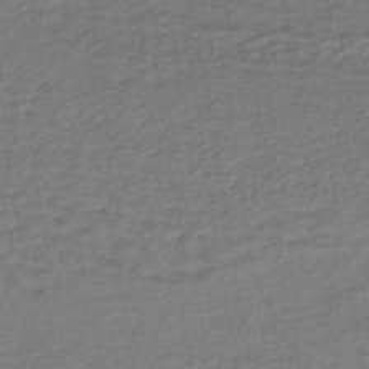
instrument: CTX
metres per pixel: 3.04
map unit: lHb
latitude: -38.5007
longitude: 59.1431
